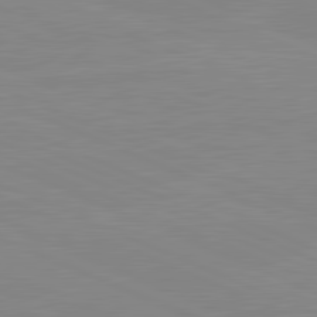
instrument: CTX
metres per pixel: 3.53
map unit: lApd
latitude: 81.6127
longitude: -156.8569
